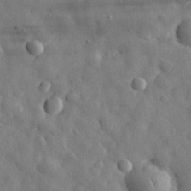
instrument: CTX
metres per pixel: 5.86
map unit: eHh
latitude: 30.8947
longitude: -73.8017
